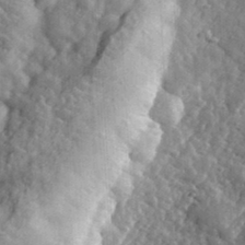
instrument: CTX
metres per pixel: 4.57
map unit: eHh
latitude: 33.8016
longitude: -80.2711
